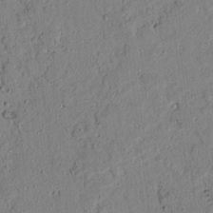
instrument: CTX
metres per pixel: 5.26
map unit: lAvf
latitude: 6.1011
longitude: 168.9919
